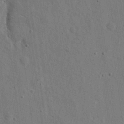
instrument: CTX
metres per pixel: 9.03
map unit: eHh
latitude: 15.7639
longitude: -68.7435
